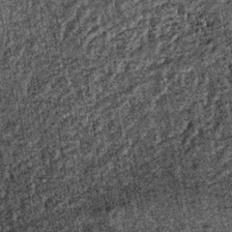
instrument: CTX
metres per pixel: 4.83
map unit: lHb
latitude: -36.4251
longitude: 67.4077
